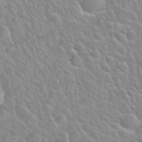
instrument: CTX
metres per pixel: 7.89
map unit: Nhu
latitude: 28.1011
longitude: -53.5749
